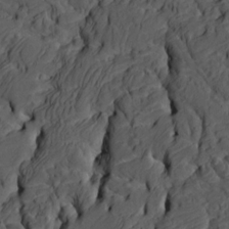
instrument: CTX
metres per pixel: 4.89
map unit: HNhu
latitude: 10.0444
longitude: 23.8423
